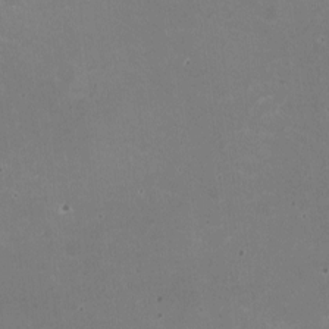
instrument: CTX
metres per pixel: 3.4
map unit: HNhu
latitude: -2.6896
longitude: -3.5560
